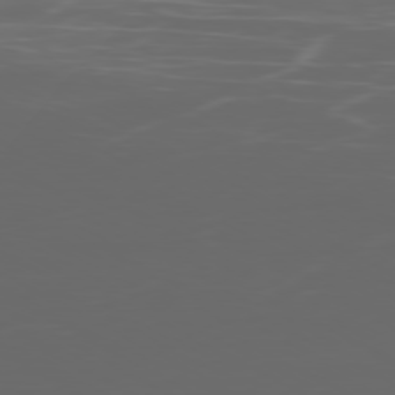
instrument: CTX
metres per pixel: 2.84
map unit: Ap
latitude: -79.6533
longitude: -73.8395
